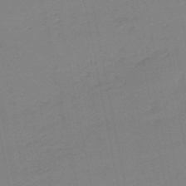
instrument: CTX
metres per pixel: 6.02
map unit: lHb
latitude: -49.4266
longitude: 75.7667
